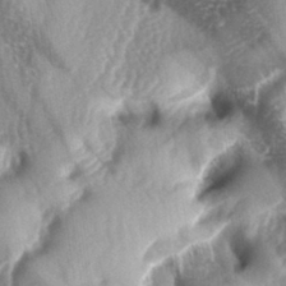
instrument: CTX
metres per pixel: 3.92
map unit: lAa
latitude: -5.1809
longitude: -126.9892
